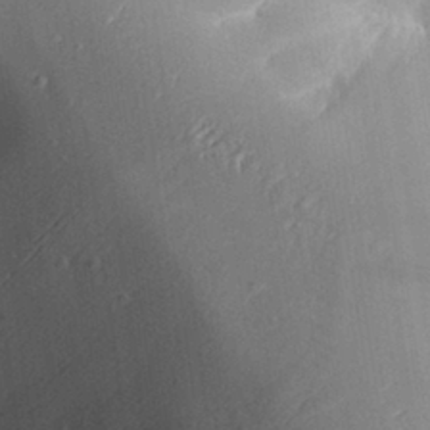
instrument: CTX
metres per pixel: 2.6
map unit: Aa
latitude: 29.4804
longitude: -132.0255
